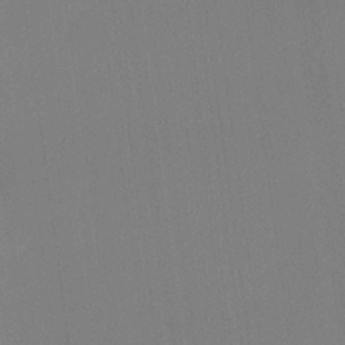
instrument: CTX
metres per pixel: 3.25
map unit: lHvf
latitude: 22.3278
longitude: 141.0486
